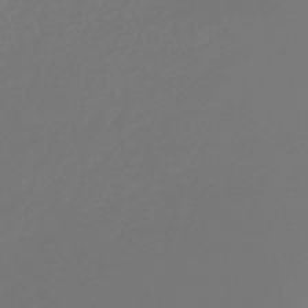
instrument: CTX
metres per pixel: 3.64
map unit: lHb
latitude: -45.5399
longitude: 70.4629
